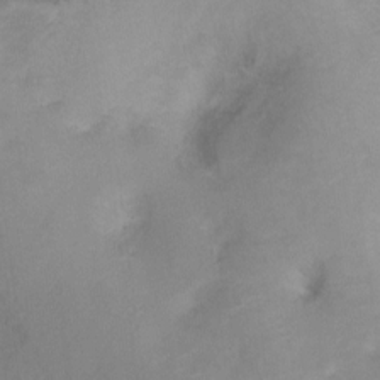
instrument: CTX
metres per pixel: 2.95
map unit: Nhu
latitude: -13.4643
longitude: -40.4034
